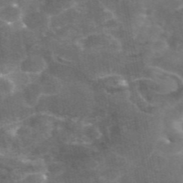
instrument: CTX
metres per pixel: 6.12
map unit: eAb
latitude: 46.3090
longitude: 119.9178
